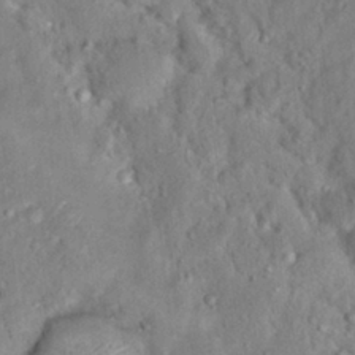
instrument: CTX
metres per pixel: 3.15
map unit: Nhu
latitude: 16.2334
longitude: -30.4790
